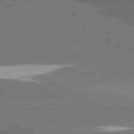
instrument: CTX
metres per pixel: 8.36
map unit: lApd
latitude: 81.1592
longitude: -147.7450
